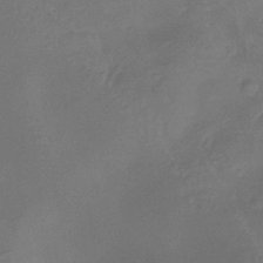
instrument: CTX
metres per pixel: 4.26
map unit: eHb
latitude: -35.7478
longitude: 81.8989
